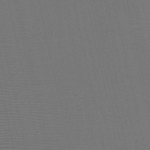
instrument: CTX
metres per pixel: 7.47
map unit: HNb
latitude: -47.0486
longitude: -41.2914
